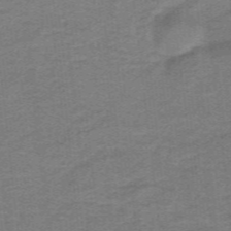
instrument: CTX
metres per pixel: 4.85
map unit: lHb
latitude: -41.5966
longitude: 54.1039
